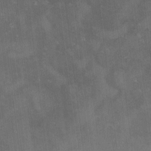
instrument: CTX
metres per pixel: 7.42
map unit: Nhu
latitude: 0.0444
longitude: -77.1025
